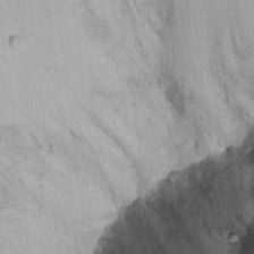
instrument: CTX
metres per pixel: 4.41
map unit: Ht
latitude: 9.0458
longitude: -38.2711
